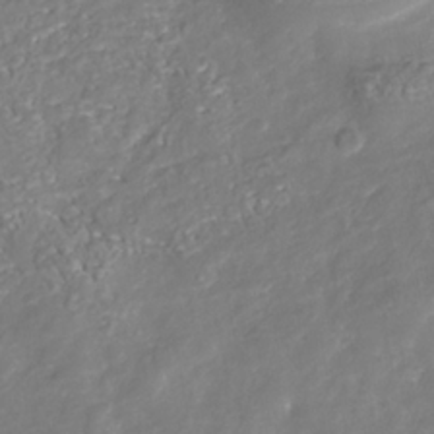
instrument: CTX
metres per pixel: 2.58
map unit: Nhu
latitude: -38.7841
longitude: -80.4790
